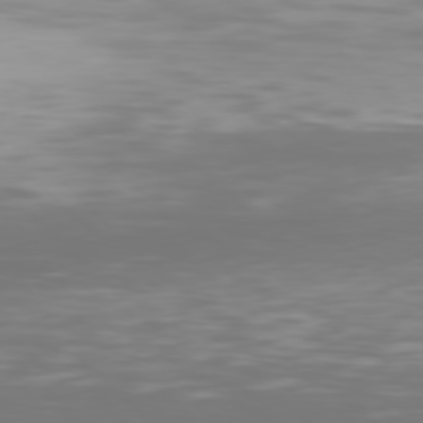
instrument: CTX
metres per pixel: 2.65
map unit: Hpe
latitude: 77.3481
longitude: -171.6883
